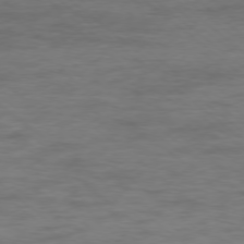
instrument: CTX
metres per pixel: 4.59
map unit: Ap
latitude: -77.2565
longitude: -76.2900
